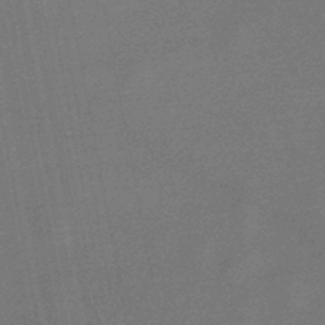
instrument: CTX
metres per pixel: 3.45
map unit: lHb
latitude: -47.2565
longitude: 72.0850
